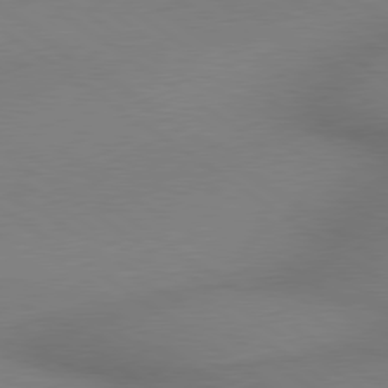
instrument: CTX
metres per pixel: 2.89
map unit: lApd
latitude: 79.1781
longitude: 178.5384
